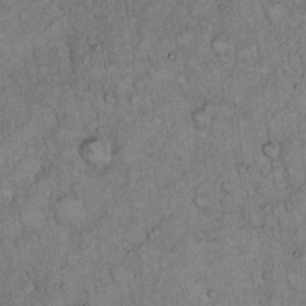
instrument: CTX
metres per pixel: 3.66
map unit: Hto
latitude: 15.1781
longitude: -57.2725
